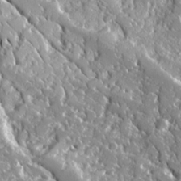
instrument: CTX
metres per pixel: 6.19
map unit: Ave
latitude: 16.5735
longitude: -130.2334
